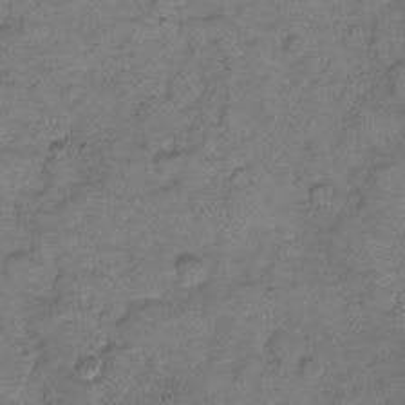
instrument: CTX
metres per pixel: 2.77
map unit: eHh
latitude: 8.8002
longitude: -63.2726
